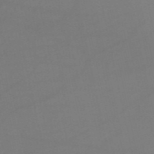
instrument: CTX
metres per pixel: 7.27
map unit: HNb
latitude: -53.1431
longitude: -50.5356
